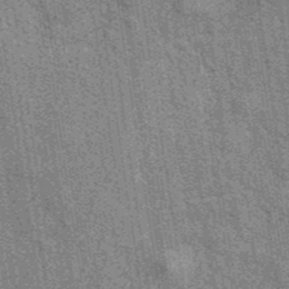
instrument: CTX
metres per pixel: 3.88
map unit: eAb
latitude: 40.2333
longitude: 107.0109
